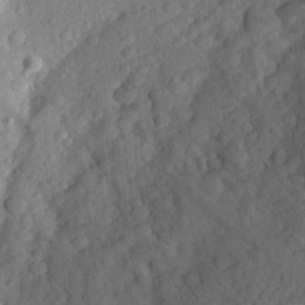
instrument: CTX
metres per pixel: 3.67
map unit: Aa
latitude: 26.0633
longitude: -146.2712
